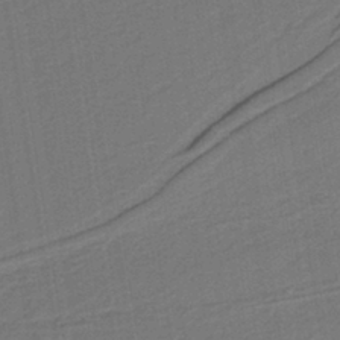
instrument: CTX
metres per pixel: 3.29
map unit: lHb
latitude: -39.5966
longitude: 55.0487
